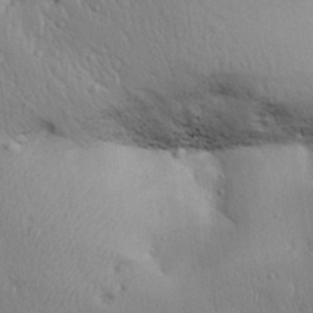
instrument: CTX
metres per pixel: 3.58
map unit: Aa
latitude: 31.5183
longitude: -145.0269
